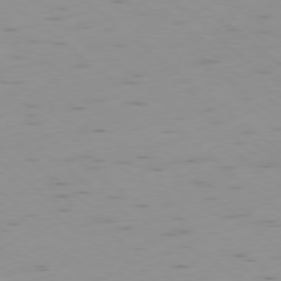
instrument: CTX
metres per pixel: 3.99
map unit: Ap
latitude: -78.4629
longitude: -63.5182
